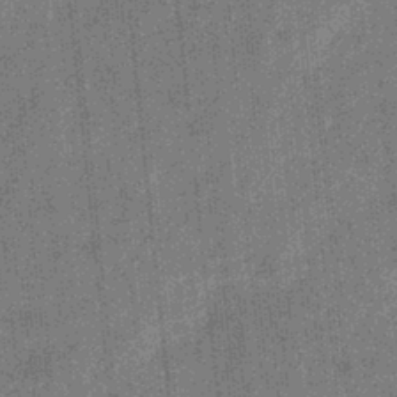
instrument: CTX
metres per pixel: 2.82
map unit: eHb
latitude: -30.8786
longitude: 73.5021
